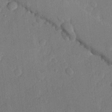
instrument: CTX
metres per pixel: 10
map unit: lHvf
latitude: 22.8380
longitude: 145.2565
